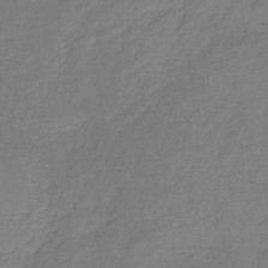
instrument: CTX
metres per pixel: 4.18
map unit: HNb
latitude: -31.7288
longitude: 58.5762
